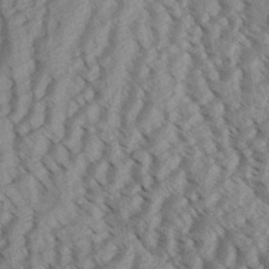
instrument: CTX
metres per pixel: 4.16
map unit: Aa
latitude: 31.8395
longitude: -138.2522
